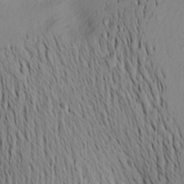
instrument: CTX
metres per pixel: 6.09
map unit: Aa
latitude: 20.8569
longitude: -146.3657
